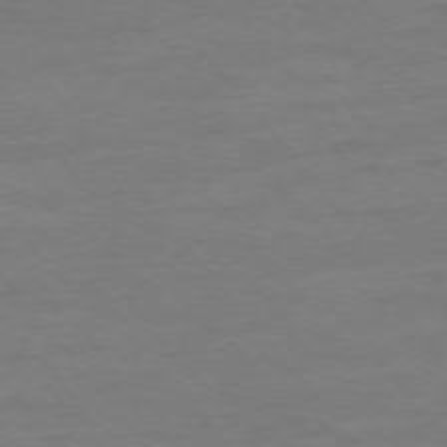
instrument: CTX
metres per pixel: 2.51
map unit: Ap
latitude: -76.2362
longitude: -84.4412
